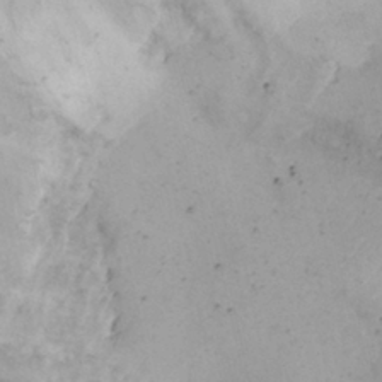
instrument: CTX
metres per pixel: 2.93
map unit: Nhe
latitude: -1.2565
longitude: -58.3467
